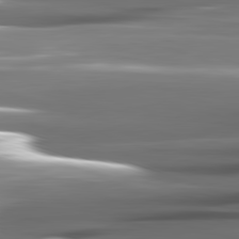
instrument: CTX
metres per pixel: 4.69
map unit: lApd
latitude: 82.1955
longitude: -141.1214
